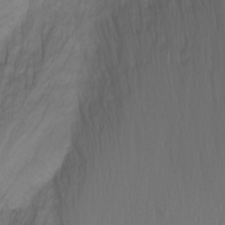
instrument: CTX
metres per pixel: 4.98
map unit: Nhu
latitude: -0.3118
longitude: -79.0648
